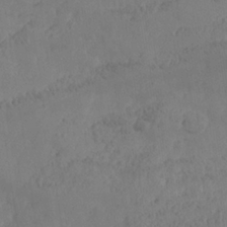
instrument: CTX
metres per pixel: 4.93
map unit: Nhe
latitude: -36.7652
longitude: 138.7274
